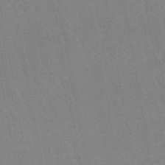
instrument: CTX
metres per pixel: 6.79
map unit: lHb
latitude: -45.5777
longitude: 78.4062
